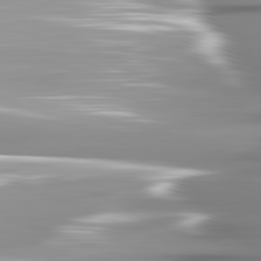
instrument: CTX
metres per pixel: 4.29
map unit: lApd
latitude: 82.3278
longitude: -142.5924
